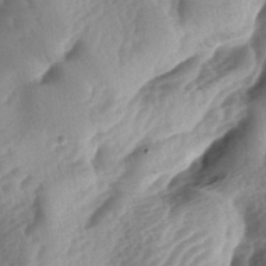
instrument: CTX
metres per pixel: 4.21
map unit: lAa
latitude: -4.0661
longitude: -127.0270
